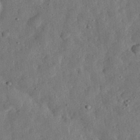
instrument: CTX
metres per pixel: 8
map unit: eHh
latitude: 31.5371
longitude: -76.0444
